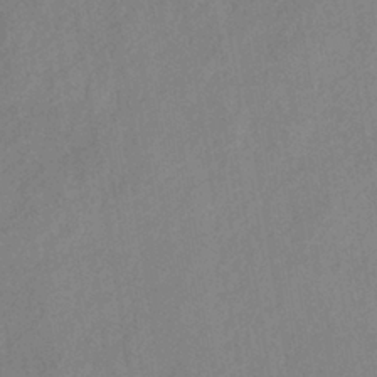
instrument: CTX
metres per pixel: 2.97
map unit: lHb
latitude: -37.5399
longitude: 72.2928
